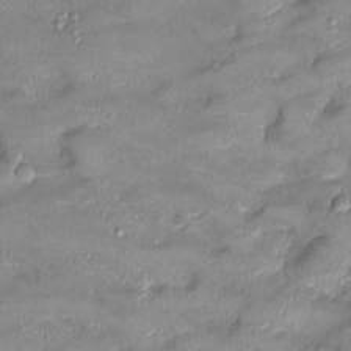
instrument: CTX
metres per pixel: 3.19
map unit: Ht
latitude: -4.7085
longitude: -14.4034
